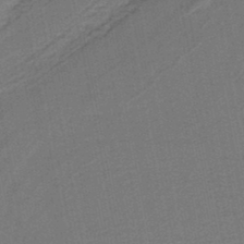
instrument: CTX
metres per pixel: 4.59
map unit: lHb
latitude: -39.1620
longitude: 54.6330
